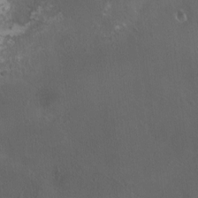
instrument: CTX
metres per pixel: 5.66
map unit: HNhu
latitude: 4.3656
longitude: 4.8975
